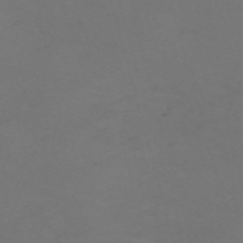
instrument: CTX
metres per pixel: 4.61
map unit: Nve
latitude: -59.6910
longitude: 60.5574
